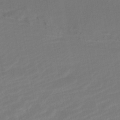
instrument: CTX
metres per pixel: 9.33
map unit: HNhu
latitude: -42.1038
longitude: 104.7463
